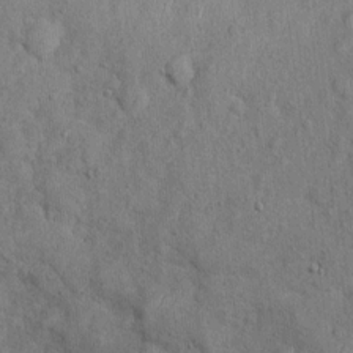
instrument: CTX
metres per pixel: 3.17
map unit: Ht
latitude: 9.1781
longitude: -38.2145
